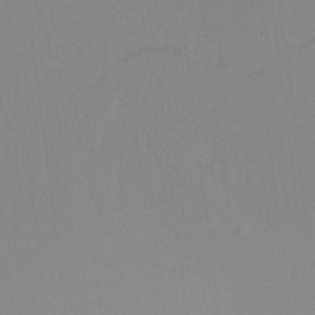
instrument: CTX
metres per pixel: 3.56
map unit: Ht
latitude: -9.7478
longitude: -37.7450
